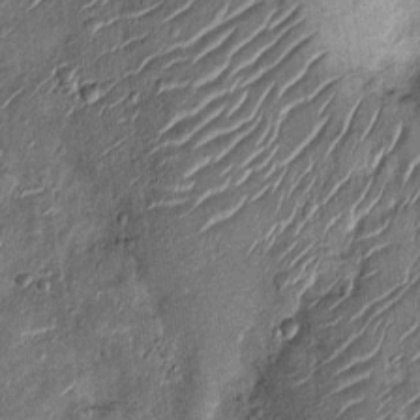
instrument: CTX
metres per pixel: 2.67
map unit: Nhu
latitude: -12.4062
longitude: -21.8016
